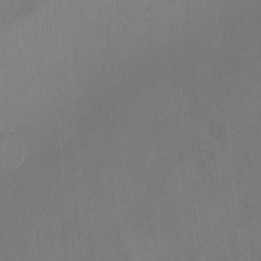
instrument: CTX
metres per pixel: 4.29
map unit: Nhu
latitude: -0.8030
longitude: -78.7624
